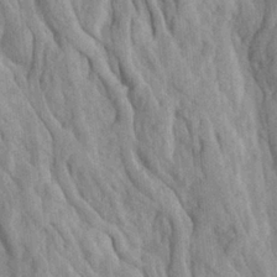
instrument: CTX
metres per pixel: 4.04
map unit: Ave
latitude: 23.2915
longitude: -134.1955
